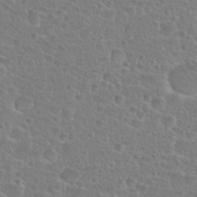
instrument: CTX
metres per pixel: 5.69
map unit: Nhu
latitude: 27.2159
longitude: -51.2726
